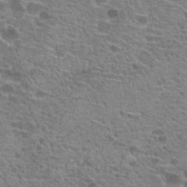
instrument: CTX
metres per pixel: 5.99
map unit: Hto
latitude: 20.9514
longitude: -41.7449
